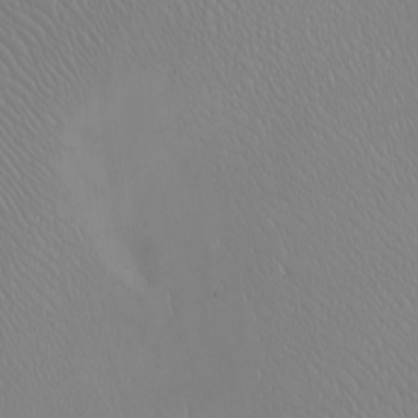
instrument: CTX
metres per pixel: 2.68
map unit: Nhu
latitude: -6.8030
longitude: -93.4615
